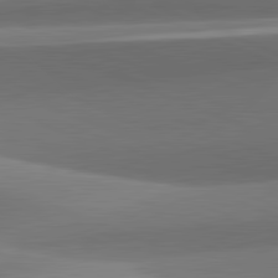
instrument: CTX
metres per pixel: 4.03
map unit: lApd
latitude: 82.1388
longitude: 142.8596
